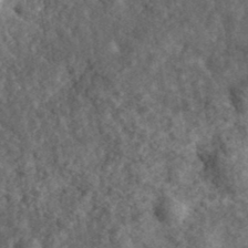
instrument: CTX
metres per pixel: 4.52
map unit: eHh
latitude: 36.4034
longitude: -79.7450
